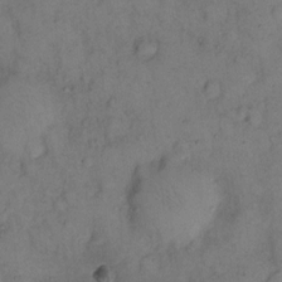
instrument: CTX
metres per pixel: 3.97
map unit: eHh
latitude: 13.1781
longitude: -63.2159
